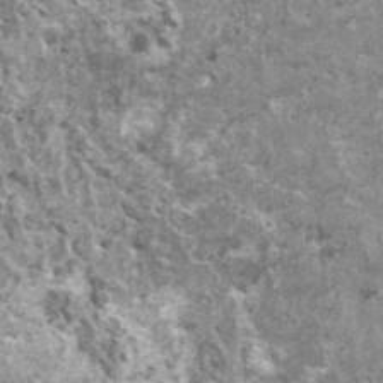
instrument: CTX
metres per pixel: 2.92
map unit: HNhu
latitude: 1.9717
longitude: 5.0108
